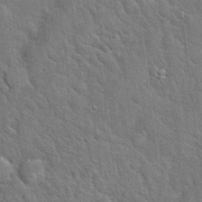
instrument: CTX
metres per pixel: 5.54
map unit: Hto
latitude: 20.0444
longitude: -52.3279
